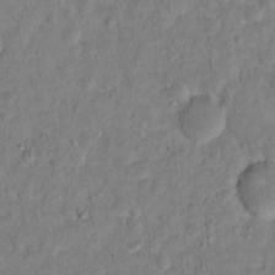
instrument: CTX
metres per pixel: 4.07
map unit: Hto
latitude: 12.7058
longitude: -36.5546
